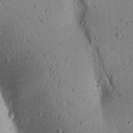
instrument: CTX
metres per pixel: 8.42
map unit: Aa
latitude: 19.8583
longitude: -148.8569
